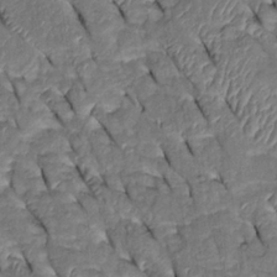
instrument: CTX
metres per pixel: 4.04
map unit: Htu
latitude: 0.3467
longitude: 148.9353
